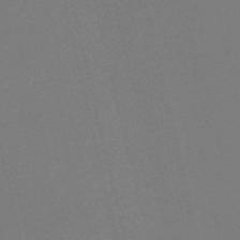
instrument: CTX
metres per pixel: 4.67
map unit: HNb
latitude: -55.2376
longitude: -39.6883
